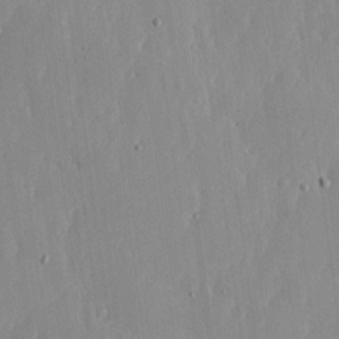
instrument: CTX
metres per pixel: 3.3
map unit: lHvf
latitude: 17.2348
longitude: -115.0458
